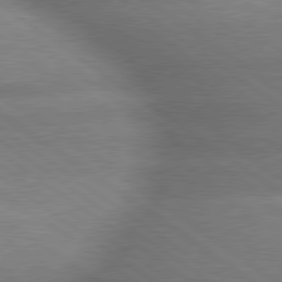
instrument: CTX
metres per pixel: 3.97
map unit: lApd
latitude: 79.6694
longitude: -168.1578
